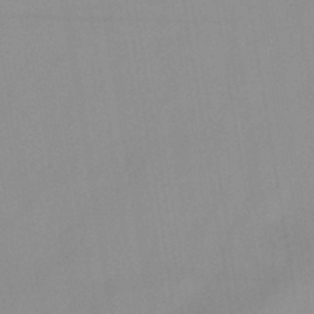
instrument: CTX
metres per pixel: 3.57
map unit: lHb
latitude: -44.8975
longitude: 67.1242
